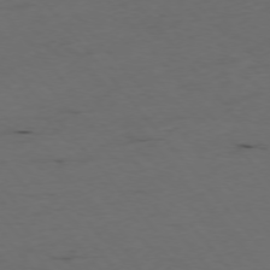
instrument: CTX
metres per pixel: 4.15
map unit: Ap
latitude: -76.1228
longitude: -91.1025
